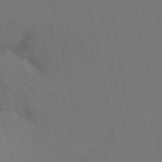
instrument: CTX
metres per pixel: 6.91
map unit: Ht
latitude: -16.1417
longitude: -47.7639
